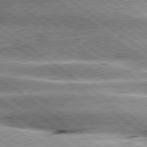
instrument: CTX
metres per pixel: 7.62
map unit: lApd
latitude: 80.1956
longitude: -140.4034
